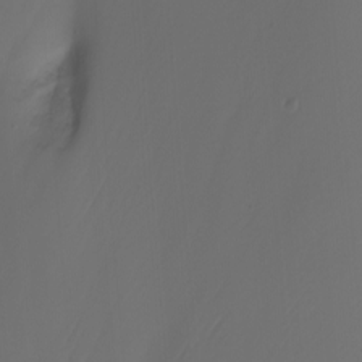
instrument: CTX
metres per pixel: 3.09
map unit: Nhu
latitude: -8.2928
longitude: -79.6883
